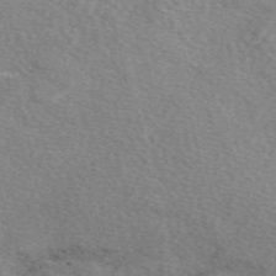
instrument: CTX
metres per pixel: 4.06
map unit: eAb
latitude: 49.8961
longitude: 114.1039
